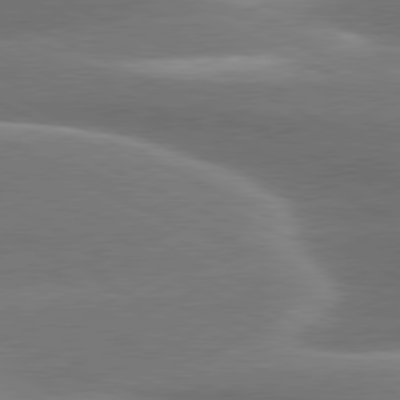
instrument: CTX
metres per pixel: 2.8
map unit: lApd
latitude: 79.9528
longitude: -116.5357
